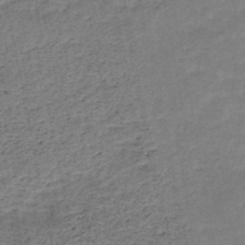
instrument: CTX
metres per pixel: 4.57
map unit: HNb
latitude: -48.9353
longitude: -39.7450
